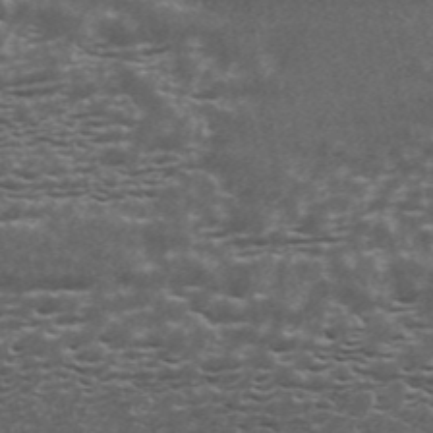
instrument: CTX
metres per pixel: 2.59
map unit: ANa
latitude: 43.8017
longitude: 47.0675
